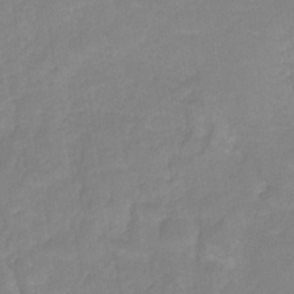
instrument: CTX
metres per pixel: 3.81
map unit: HNhu
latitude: -27.2942
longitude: 73.5210
